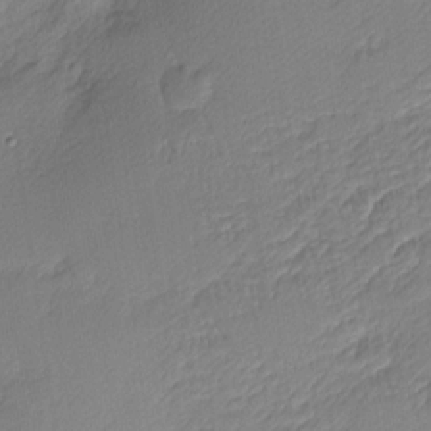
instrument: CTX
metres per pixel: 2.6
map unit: Nhu
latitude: 1.8772
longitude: -75.5938
